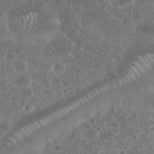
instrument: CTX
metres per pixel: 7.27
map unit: eHh
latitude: 34.4412
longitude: -61.9906
